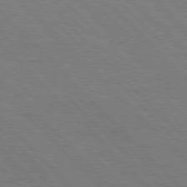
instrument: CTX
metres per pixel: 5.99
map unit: Hpe
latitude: 77.4615
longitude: -154.3278
